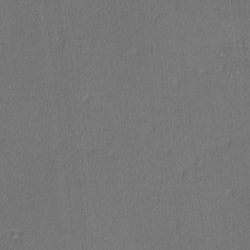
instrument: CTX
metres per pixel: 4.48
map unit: lHvf
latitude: -11.7667
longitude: -99.6316
